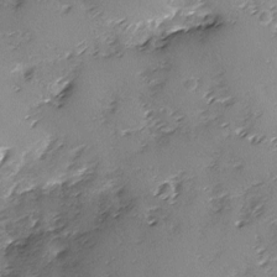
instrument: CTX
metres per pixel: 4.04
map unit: Ave
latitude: -8.5196
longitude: -117.8961
